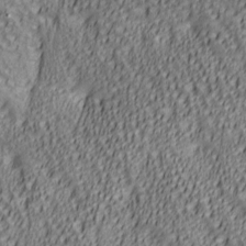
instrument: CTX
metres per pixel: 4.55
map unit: lAa
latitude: 6.1956
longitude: -116.8758
